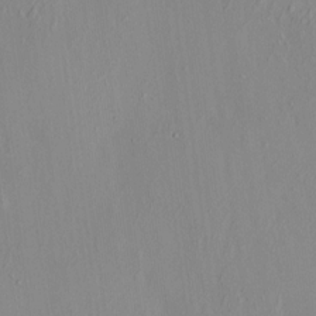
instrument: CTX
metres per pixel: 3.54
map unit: HNhu
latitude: 7.2915
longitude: 12.9542
